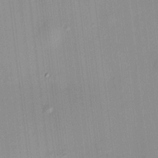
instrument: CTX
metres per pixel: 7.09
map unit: HNhu
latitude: 11.4616
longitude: 9.8611
